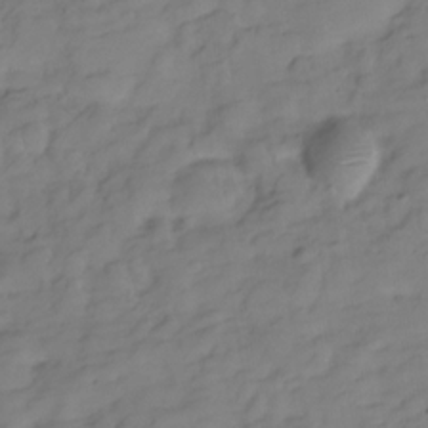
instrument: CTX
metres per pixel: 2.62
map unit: Hve
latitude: -29.6911
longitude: 91.1809
